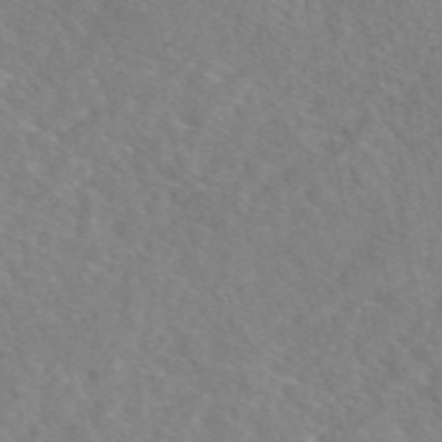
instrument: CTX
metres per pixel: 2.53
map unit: eAb
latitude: 48.5168
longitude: 117.6343
